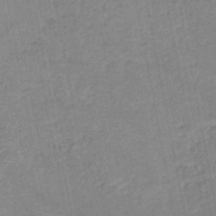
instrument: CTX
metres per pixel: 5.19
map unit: HNb
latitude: -48.3684
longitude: 58.2361
